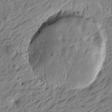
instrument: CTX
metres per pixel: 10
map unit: Htu
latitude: -4.8597
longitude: -178.6680
